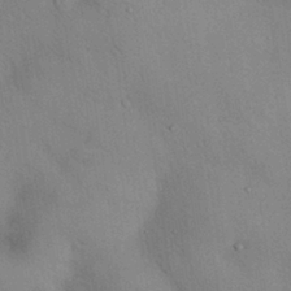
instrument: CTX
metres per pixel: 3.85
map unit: Nhu
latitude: 28.7057
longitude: -70.7435
